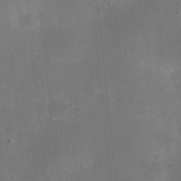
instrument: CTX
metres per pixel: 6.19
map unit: eHh
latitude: 24.3656
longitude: -70.8758
